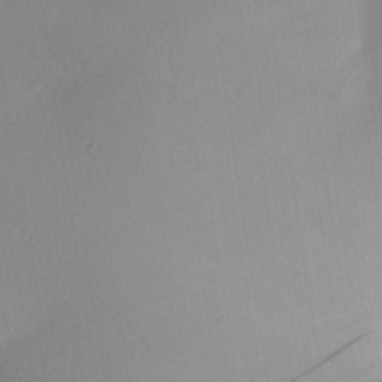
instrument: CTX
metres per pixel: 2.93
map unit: Aa
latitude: 30.6302
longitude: -141.5749
